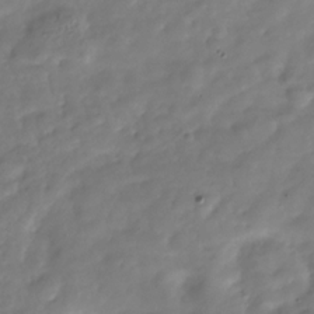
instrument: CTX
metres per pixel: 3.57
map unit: Hve
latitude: -30.6707
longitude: 89.8989
